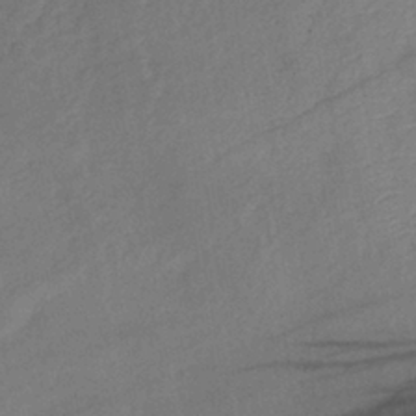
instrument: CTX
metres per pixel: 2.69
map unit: lHb
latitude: -37.9556
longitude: 72.5007
